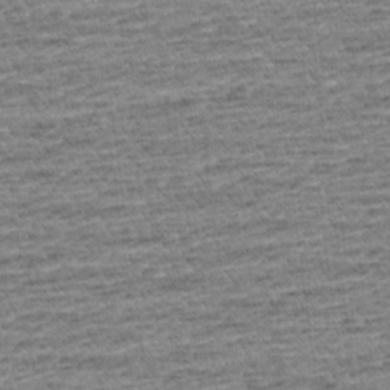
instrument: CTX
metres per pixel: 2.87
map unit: Aa
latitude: 6.5546
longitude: -136.6113
